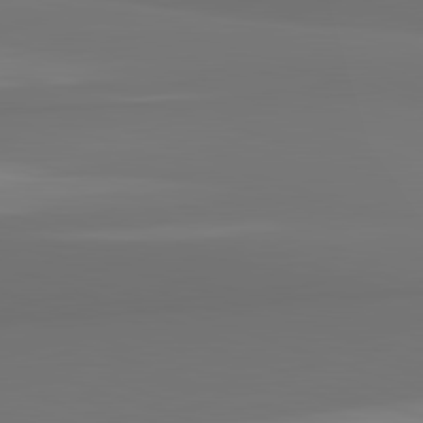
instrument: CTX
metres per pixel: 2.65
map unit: lApd
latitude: 82.6490
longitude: 166.7274
